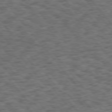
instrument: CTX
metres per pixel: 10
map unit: Hpe
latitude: 75.4049
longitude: -135.2915
